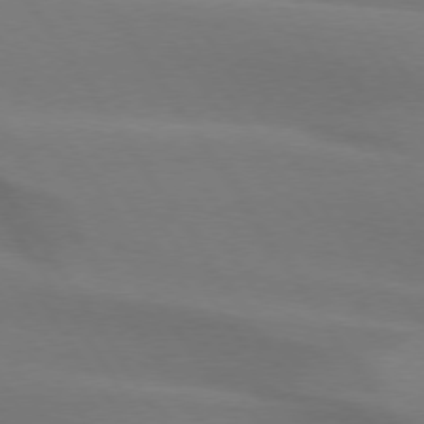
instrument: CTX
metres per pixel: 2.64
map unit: lApd
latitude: 75.0081
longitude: -66.7435
